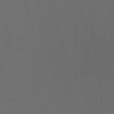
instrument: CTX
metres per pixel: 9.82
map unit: Hto
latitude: -7.8044
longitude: -50.5545
